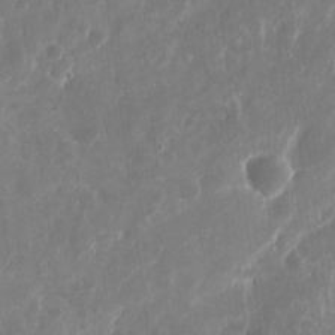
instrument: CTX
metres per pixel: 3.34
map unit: eHh
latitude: 10.7057
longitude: -71.8772
